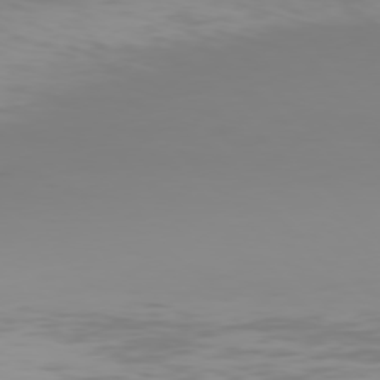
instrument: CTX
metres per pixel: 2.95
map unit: Hpe
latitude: 76.6490
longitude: -134.8002
